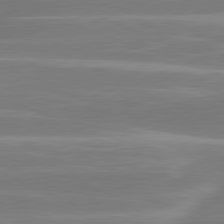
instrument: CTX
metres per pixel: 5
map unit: lApd
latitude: 81.1781
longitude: -131.1781
